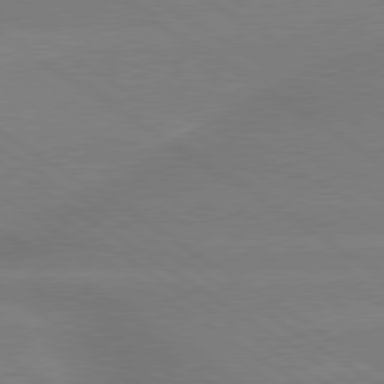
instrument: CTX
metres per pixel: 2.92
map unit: lApd
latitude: 79.7639
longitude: -141.7449
